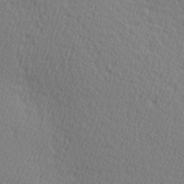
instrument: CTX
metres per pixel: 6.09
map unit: Hve
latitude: 3.2348
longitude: -124.4034
